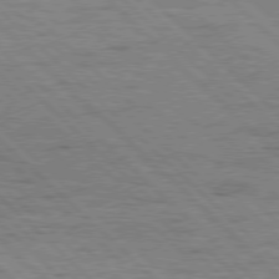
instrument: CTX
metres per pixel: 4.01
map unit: Hpe
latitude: 76.9324
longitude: -127.9717
